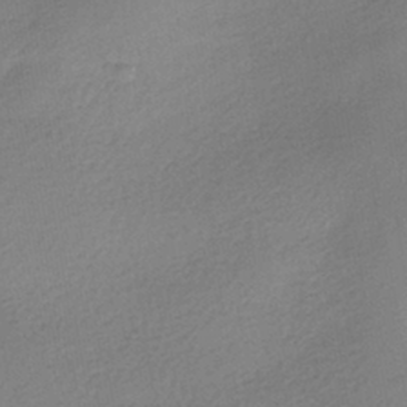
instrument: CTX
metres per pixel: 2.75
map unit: HNhu
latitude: -40.5196
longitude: 95.1809
